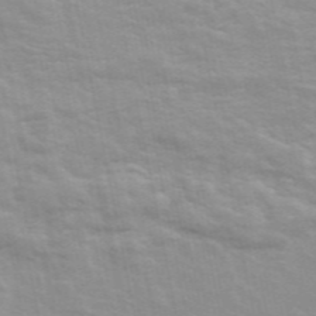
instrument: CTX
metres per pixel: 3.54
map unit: ANa
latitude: 48.6868
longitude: -76.6679
